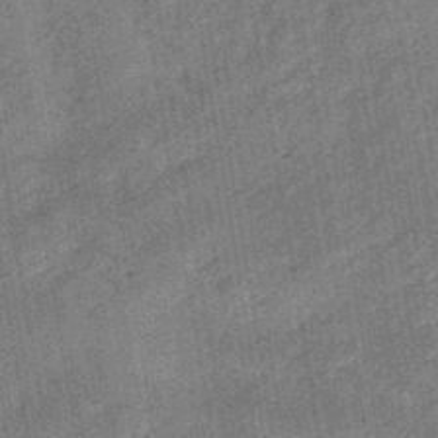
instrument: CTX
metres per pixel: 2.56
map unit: eHb
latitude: -48.0661
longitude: 85.2376
